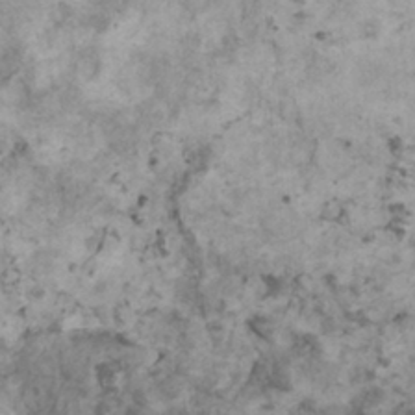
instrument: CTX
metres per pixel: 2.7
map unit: HNhu
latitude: 2.1200
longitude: 4.1605
